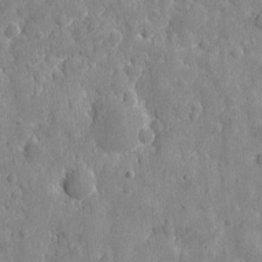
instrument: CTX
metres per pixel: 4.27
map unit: eHh
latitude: 7.4237
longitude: -74.7246
